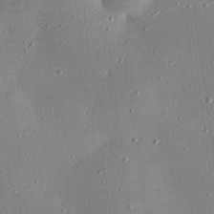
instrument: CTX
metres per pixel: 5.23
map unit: eHh
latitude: 24.6868
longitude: -88.7813
